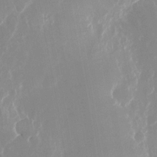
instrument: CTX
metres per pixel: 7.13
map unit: Nhu
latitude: -23.2754
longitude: -73.1593
